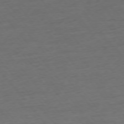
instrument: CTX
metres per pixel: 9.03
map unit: Ap
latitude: -76.1795
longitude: -84.2145
